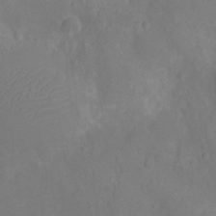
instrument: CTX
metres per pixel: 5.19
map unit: Ht
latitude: -11.5777
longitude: -23.8583
